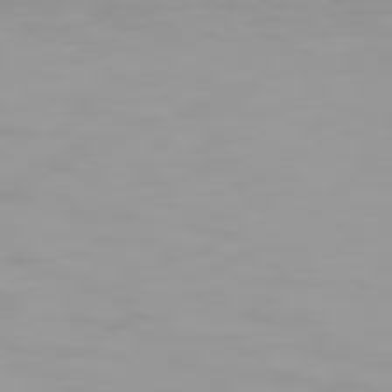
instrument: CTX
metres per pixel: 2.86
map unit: Hpe
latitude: 74.5357
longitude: -129.3104
